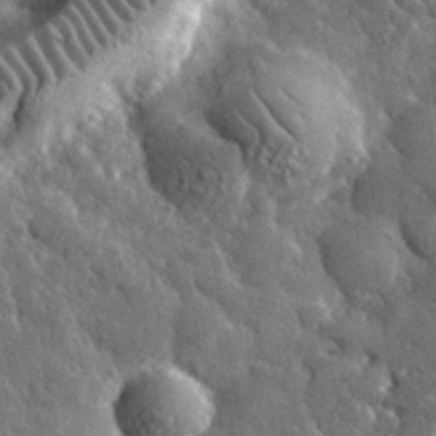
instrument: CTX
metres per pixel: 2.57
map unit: lHvf
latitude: 34.3656
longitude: -87.2915
